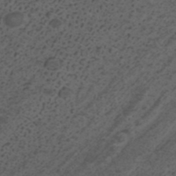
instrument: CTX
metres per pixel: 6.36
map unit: ANa
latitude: 41.4993
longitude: 27.6721
